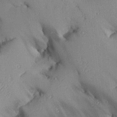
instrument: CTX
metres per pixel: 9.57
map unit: Aa
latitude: 27.7828
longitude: -129.6694
